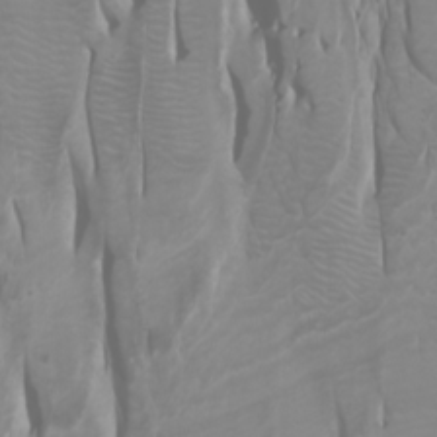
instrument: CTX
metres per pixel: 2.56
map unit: Htu
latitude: -0.8408
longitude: -76.3278
